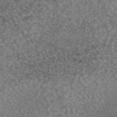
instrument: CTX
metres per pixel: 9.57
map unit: eAb
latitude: 45.1781
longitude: 107.0487
